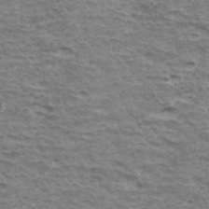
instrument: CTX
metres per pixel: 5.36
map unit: Hto
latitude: 35.5182
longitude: -43.0459
